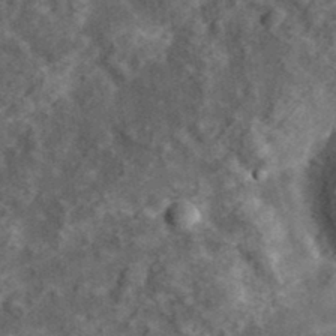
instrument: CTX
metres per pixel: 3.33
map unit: eHh
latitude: 37.2159
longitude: -79.8773
